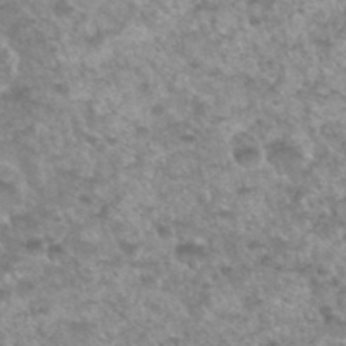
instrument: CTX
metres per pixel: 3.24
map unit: Hto
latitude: 34.3278
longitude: -49.3671
